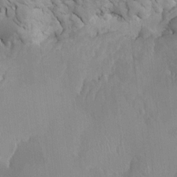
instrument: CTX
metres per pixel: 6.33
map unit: HNhu
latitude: -1.4077
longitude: -7.0458
